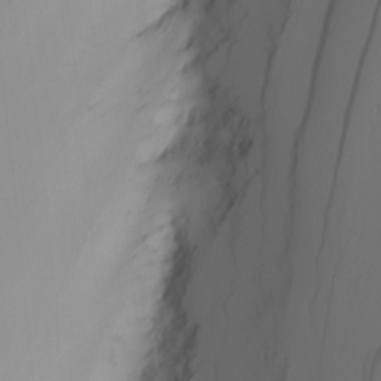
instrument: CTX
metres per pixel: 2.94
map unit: Nhu
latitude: -4.8786
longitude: -92.4223
